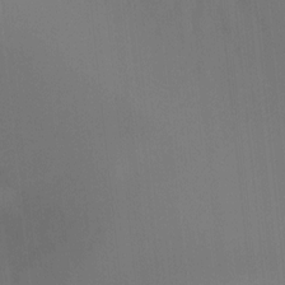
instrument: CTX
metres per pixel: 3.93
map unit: Ht
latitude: -12.1228
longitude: -47.0081
